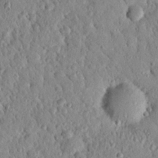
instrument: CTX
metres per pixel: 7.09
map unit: Nhu
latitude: 21.5749
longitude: -77.7827
